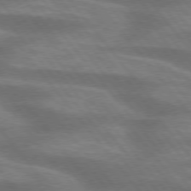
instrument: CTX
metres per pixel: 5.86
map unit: lApd
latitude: 75.3671
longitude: -58.0444
